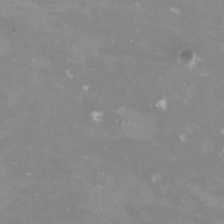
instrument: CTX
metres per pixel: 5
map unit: HNhu
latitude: -0.0094
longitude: -3.9906
